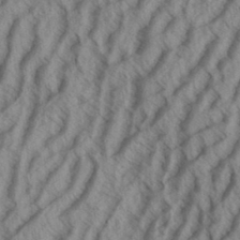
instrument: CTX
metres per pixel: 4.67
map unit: Aa
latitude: 33.8772
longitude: -139.6127
